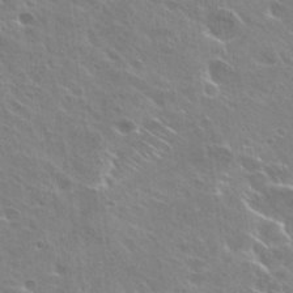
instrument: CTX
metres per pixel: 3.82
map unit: Hto
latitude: 27.9717
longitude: -40.6490
